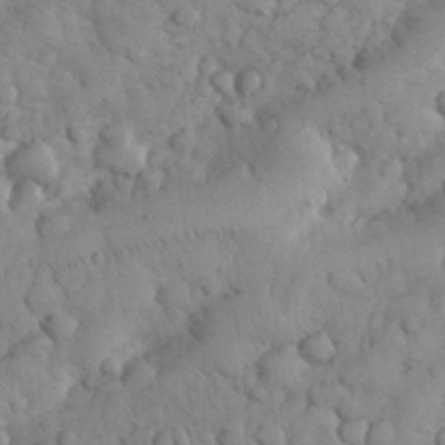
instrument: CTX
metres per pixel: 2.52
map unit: eHh
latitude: 31.6127
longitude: -68.3656
